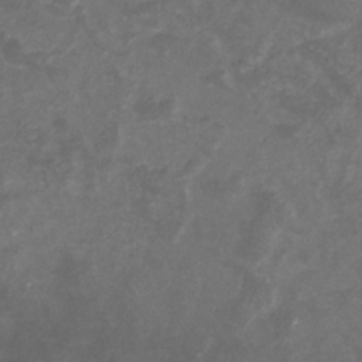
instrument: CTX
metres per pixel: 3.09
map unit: eHb
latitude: -32.6897
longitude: 71.2565
